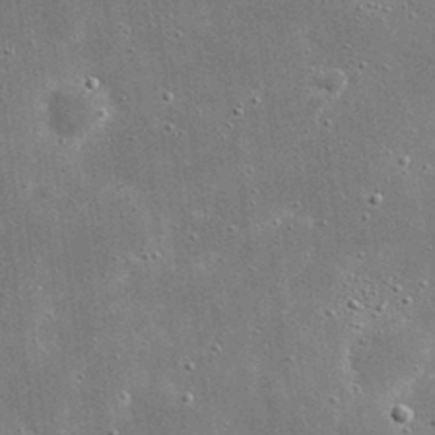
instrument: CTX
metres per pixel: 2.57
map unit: eHh
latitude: 21.1970
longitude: -67.4048
